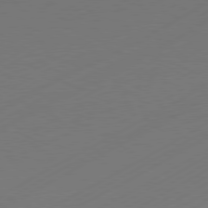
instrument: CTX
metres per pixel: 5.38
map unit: Hpe
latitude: -80.9164
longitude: 14.3684
